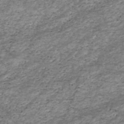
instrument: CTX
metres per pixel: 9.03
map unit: HNhu
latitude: -46.9541
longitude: 28.7274
